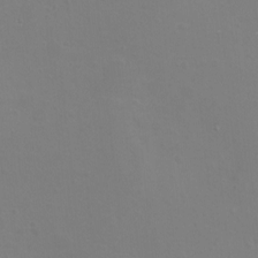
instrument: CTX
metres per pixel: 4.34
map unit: eHh
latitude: -12.0661
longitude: -60.1389
